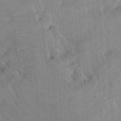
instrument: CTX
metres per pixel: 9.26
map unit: Hto
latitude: 9.6127
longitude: -35.6882
